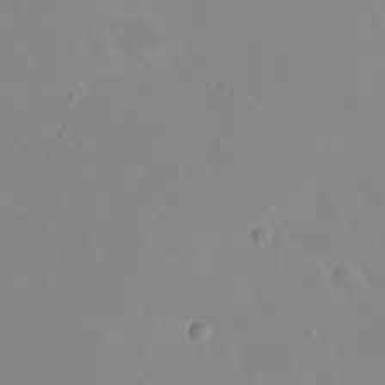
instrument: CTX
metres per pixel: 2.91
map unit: eHh
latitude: 23.9717
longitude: -66.2333
